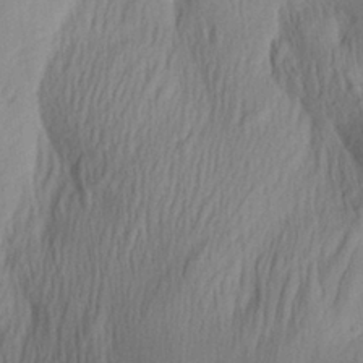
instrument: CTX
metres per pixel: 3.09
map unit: Aa
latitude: 29.7827
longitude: -135.8961
